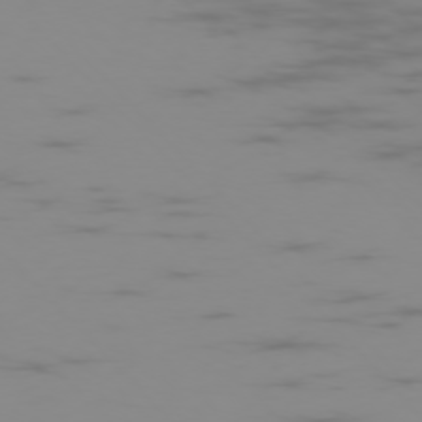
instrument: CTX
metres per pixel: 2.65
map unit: Ap
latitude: -76.0661
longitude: -75.9339
